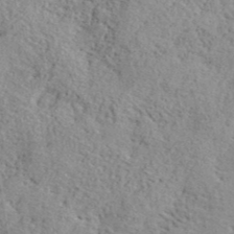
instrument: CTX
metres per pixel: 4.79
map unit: lHvf
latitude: 41.3292
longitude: -87.6694
